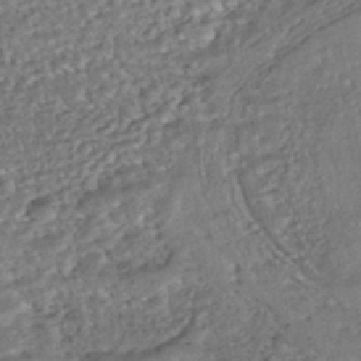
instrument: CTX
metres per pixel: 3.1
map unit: ANa
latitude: -43.5588
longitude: 108.0283
